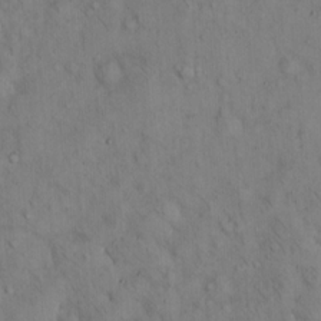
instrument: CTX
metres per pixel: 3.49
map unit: Hto
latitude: 14.0255
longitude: -59.3671
